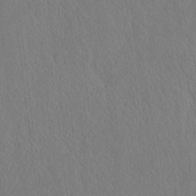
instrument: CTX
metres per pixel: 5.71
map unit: eHh
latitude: -3.3887
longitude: 15.5777
